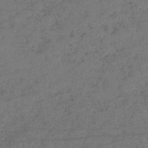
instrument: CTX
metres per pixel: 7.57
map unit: lHb
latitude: -39.7667
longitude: 68.5951
